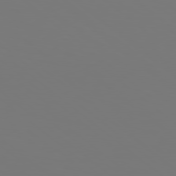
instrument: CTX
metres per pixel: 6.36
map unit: Hpe
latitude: 78.3279
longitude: -135.8772
